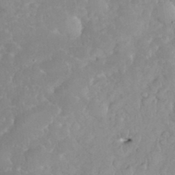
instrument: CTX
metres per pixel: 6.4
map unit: eHh
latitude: 35.2537
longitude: -63.0648
